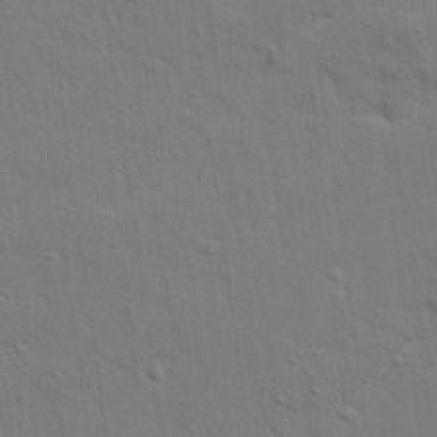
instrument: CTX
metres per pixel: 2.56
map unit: Ave
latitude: 22.6301
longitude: -130.3657
